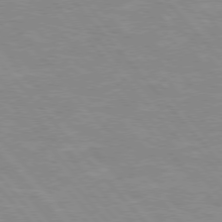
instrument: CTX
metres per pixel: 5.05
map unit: Hpe
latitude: 75.7072
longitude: -155.3859
